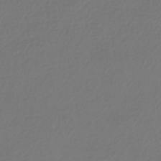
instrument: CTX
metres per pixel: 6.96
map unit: HNhu
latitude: -42.5951
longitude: 96.8975
